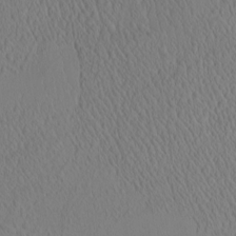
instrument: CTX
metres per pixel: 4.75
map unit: eHh
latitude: -3.5777
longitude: 16.2551
